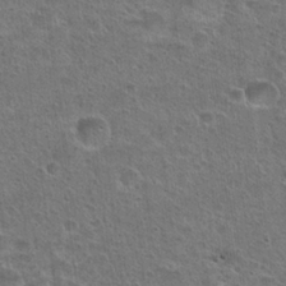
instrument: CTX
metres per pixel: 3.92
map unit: Hto
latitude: 23.4804
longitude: -49.1781
